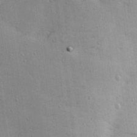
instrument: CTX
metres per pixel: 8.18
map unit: Hve
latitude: 26.5168
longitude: -91.8772
